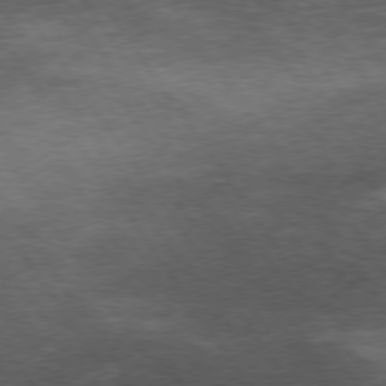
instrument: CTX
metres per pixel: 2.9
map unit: Hpe
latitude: 74.5735
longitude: -142.4790
